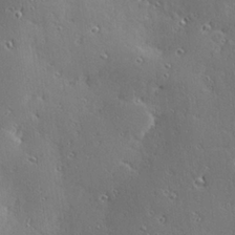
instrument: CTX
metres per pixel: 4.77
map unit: Hve
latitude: 28.0822
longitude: -92.6868
